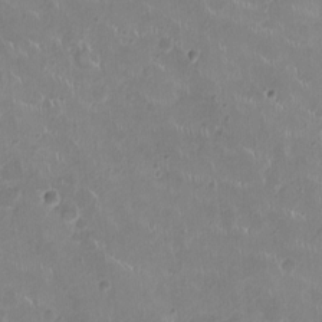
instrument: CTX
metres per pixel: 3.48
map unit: Ht
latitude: -4.4818
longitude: -15.5560
